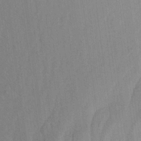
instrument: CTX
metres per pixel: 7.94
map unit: Aa
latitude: 21.1214
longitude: -143.0459
